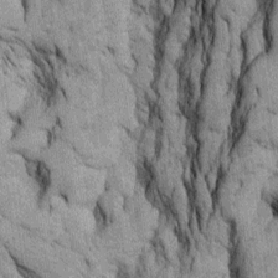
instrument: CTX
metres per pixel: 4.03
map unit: Htu
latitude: -4.5007
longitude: 152.3306
